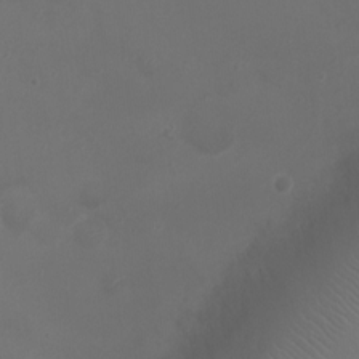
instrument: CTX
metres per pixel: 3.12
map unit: Ht
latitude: 1.0080
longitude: -20.4790
